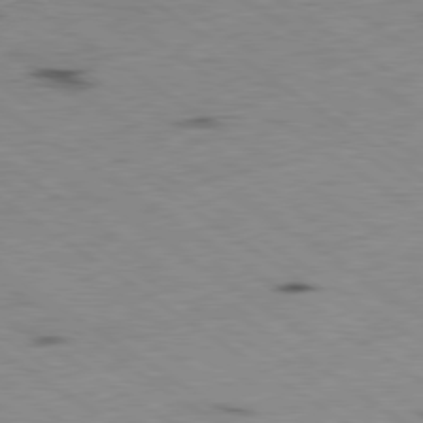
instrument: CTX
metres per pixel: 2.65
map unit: Hpe
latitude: -80.4062
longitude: 23.3699
